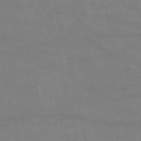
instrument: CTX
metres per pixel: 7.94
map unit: HNb
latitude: -53.0864
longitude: -37.8206
